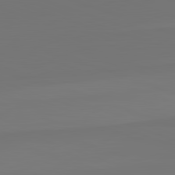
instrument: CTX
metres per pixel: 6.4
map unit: lApd
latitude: 82.3467
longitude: 144.9353
